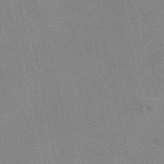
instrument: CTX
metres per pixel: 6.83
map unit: eAb
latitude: 50.1011
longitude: 106.2929
